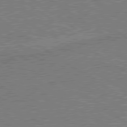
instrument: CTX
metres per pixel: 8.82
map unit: lApd
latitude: 79.6127
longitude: 169.9178
